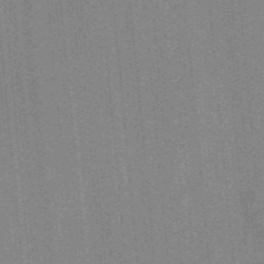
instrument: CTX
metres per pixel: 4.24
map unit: ANa
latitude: -38.0094
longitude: 95.2942
